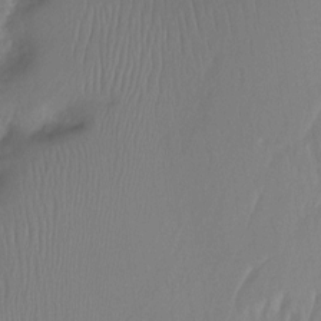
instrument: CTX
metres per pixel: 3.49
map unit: Nhu
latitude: -12.7463
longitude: -64.6302
